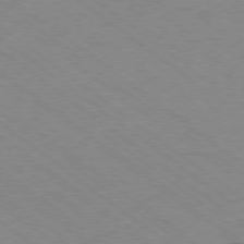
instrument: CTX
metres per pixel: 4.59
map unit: Ap
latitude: -78.9352
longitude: -99.7449
